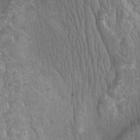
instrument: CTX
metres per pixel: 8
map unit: Ht
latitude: -2.9919
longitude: -15.2726
